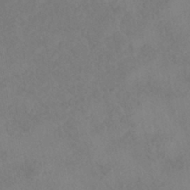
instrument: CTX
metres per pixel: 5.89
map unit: HNhu
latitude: -41.6344
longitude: 101.2942
